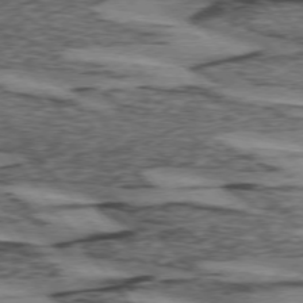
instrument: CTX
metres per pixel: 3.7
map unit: lApd
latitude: 74.4034
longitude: -76.6301
